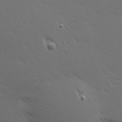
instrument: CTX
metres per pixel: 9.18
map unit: Hve
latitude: 24.4978
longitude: -97.8772
